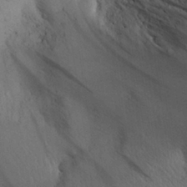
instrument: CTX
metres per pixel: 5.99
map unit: Aa
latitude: 28.9513
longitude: -144.7246
